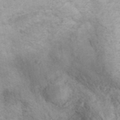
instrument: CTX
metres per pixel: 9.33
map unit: ANa
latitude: 41.3293
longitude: 15.2376
